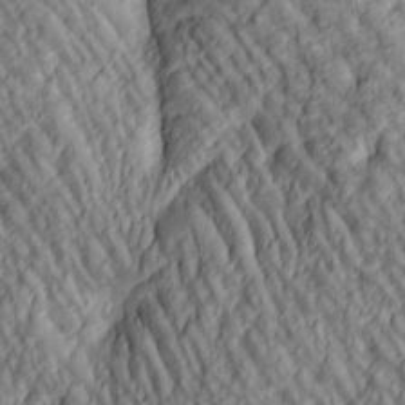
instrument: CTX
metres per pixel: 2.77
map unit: lAa
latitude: 5.0836
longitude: -116.7057
